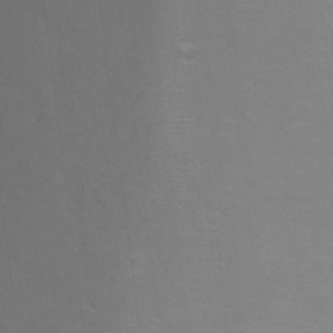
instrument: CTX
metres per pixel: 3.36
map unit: Ht
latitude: 2.4034
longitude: -25.6127
